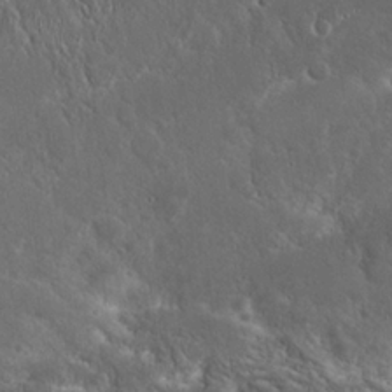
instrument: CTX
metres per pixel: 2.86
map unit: eHh
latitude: 21.9528
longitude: -58.4034
